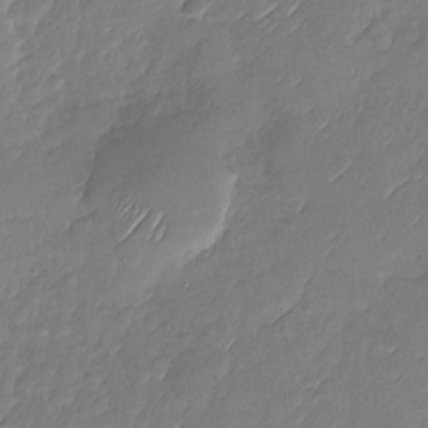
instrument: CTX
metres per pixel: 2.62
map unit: Nhu
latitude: -27.9556
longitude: -61.8016
